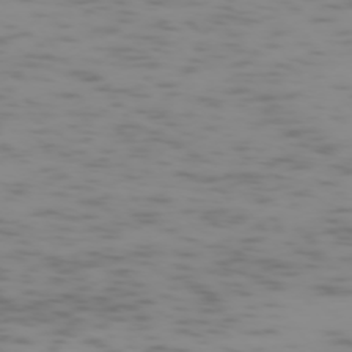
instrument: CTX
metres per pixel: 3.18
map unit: Ap
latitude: -75.4077
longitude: -67.8772
